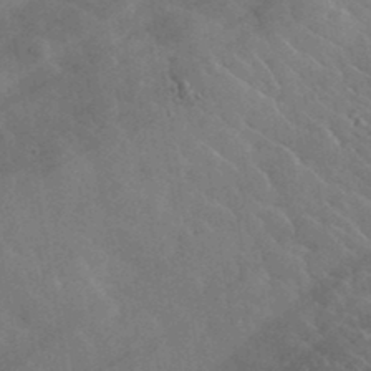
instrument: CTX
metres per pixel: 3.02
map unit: lHvf
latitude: 36.9325
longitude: -90.7624
